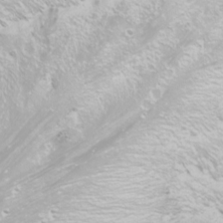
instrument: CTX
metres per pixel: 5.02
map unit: Nhu
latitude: -11.7478
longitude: -63.3482
